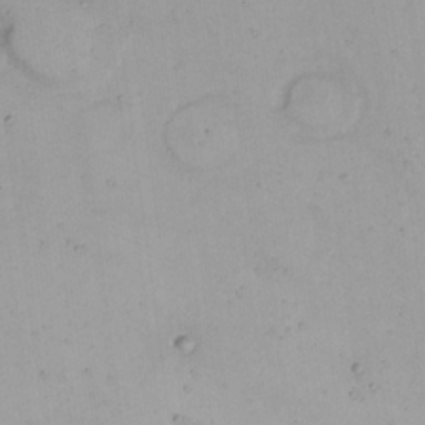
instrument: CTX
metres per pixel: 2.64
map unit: Nhu
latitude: 22.9325
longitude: -62.5168
